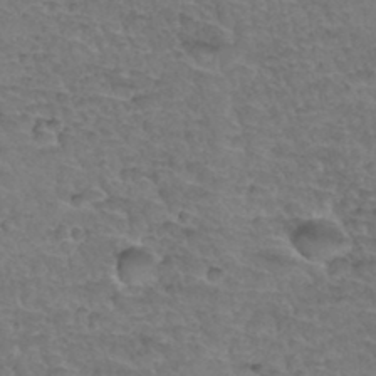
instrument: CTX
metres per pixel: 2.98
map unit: Hto
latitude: 35.0269
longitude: -46.8191
